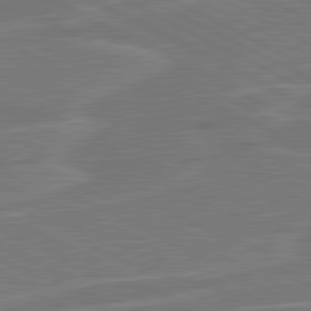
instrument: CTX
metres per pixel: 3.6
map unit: lApd
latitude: 81.1025
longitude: 121.6155
